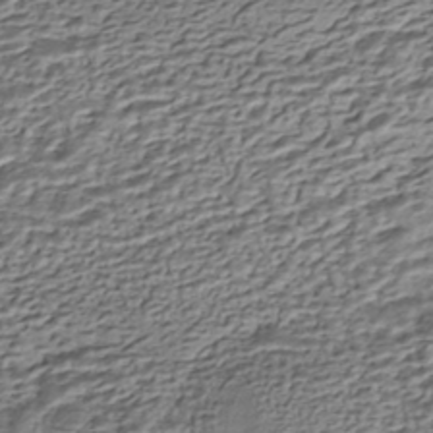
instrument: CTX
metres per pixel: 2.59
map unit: HNhu
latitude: -43.4265
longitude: 106.1228
